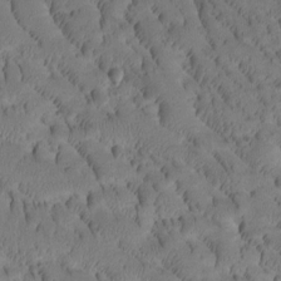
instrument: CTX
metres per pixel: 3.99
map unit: Htu
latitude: -3.4265
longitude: 172.1417
